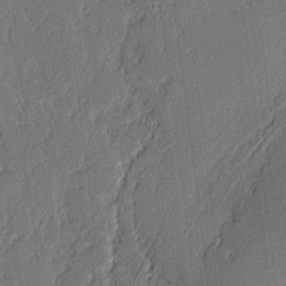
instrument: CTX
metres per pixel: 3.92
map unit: lAvf
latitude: -0.7841
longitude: -107.2537
